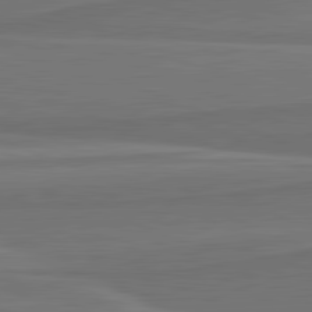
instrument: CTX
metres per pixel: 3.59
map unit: lApd
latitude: 82.0444
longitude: 168.6518
